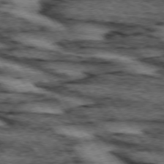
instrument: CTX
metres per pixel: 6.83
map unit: lApd
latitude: 73.9717
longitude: -73.9339
